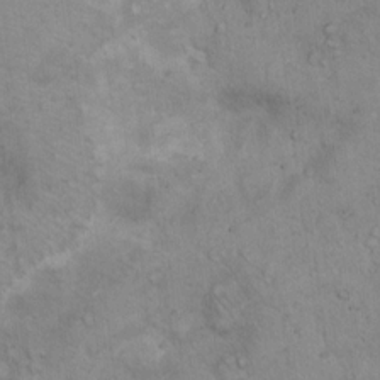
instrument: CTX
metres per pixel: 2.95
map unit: Hto
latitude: 13.1970
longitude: -56.0255
